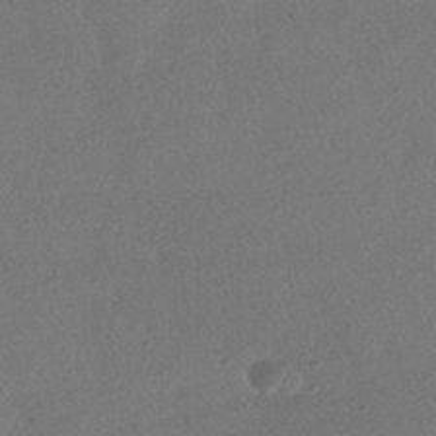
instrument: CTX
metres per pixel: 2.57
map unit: HNhu
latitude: -41.2943
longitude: 97.4455
